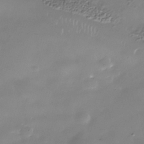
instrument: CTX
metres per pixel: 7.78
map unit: Nhe
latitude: -36.8030
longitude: -90.4790
